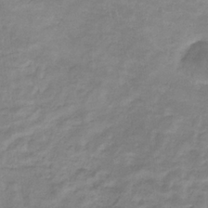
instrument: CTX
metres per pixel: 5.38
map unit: lHb
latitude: -34.3117
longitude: 72.5385
